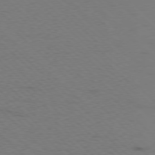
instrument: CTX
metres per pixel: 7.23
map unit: Ap
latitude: -78.5762
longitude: -62.6680
